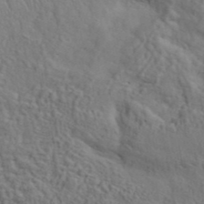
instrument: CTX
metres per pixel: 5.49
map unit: ANa
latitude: 41.9906
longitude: 53.8233
